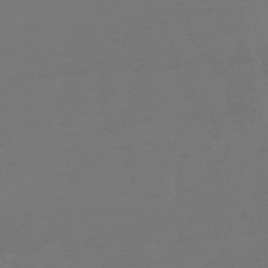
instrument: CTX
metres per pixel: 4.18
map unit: eHb
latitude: -50.3495
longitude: 78.1983
